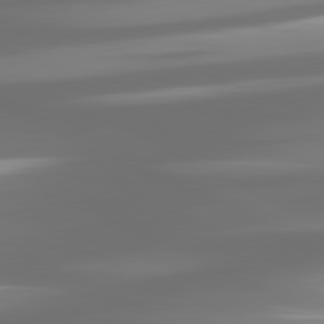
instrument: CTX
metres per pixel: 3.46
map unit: lApd
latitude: 81.1781
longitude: -138.6490
